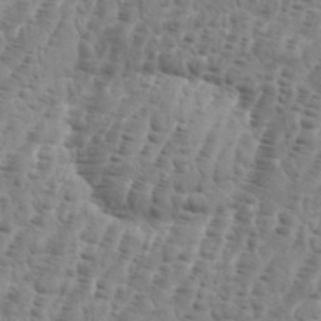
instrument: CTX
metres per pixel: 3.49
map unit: eHh
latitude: 36.3090
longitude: -136.5735
